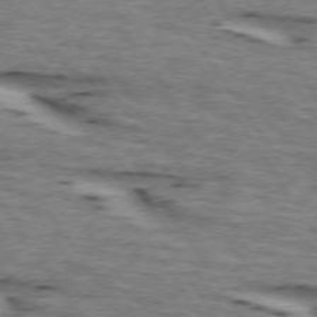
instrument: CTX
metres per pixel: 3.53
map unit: lApd
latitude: 73.9528
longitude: -73.2159
